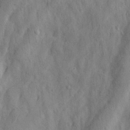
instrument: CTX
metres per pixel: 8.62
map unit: Ave
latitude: 21.9339
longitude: -130.8191
